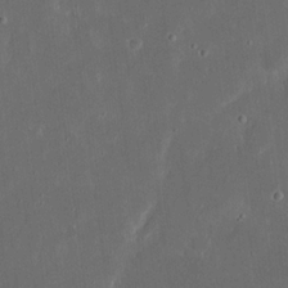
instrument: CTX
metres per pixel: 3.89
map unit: eHh
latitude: 17.5749
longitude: -73.4238
